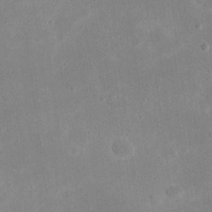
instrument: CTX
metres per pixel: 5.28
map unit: eHh
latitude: 19.6882
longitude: -70.5168
